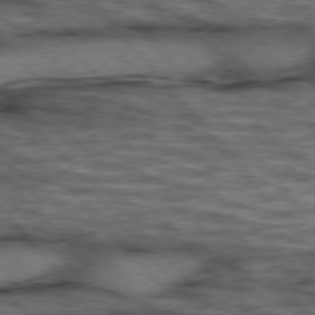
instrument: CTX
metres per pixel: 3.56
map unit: lApd
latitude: 75.9150
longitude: -49.4804
